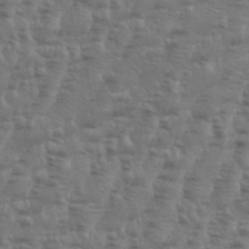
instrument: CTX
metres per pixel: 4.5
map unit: Aa
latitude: 34.7435
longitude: -136.2901
